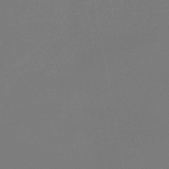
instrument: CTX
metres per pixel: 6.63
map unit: lHb
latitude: -46.8597
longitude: 69.1242
